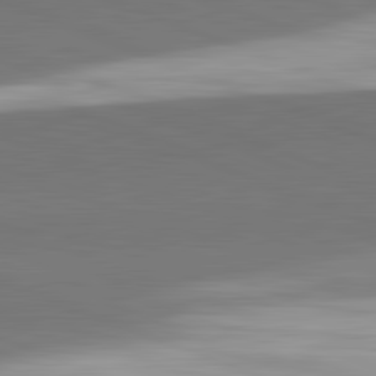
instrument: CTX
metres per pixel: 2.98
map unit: lApd
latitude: 82.2144
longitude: 150.1417
